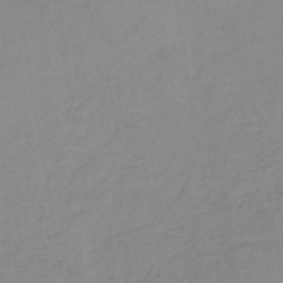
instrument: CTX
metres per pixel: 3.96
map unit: HNb
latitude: -31.6155
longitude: 62.0661
